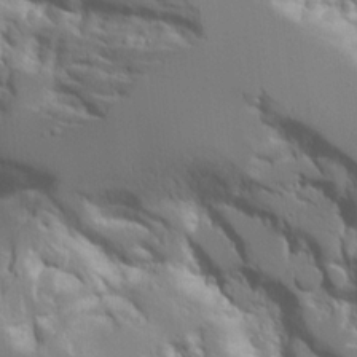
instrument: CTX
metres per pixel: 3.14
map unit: Aa
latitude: 20.9514
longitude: -124.2144
